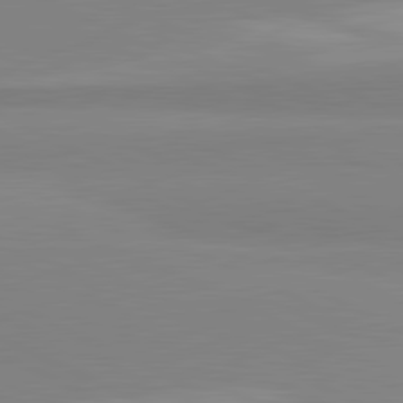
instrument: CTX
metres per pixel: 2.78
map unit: lApd
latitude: 81.7261
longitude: 179.6910
